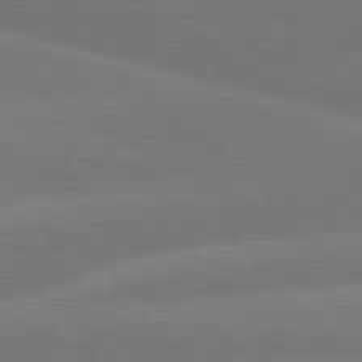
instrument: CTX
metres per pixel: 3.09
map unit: lApd
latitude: 79.9150
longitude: -150.1200
